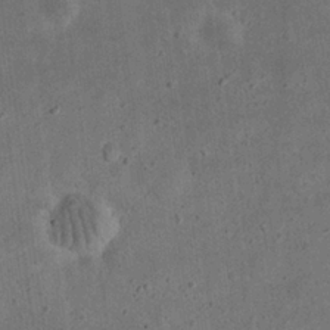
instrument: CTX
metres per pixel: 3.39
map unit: eHh
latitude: 23.2348
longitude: -68.8002
